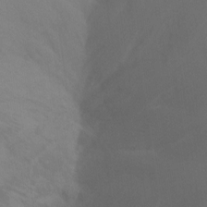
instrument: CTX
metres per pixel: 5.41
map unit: Ht
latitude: -10.7085
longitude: -33.7828
